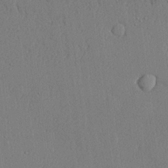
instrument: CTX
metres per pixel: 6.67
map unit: lHvf
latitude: 21.1214
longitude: 142.6896
